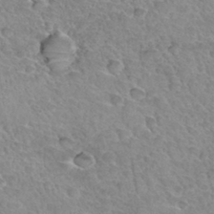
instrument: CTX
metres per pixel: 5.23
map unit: Hto
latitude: 34.5923
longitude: -46.0822
